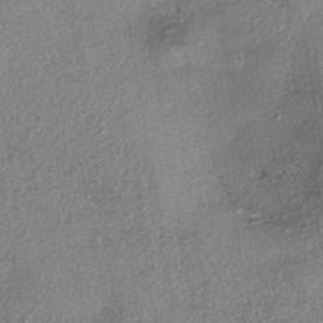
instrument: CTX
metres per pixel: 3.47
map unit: eHh
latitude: -41.8422
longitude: 120.1228
